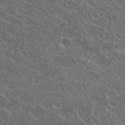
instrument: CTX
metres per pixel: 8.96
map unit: Nhu
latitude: 26.9136
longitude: -51.2348
